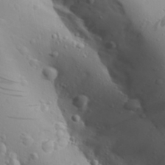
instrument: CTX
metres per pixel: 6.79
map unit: Aa
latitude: 27.9339
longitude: -132.9514
